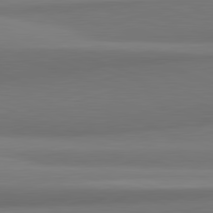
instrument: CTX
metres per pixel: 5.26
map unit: lApd
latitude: 82.1766
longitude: 169.6344
